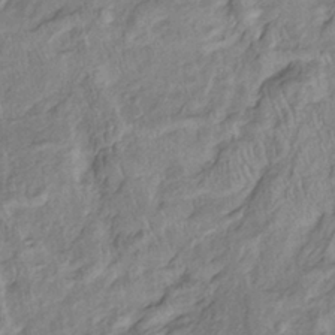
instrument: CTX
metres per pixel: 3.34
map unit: Htu
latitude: -6.3873
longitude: 152.7085
